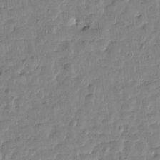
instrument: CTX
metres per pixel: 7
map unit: Htu
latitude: 1.4993
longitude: -179.3293
